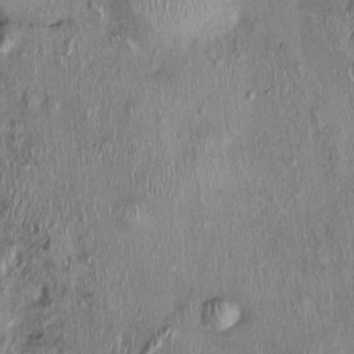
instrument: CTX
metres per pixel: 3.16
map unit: Nhu
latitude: -0.0472
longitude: -14.5924
